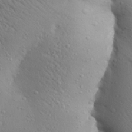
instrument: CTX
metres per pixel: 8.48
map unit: Aa
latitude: 25.7638
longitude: -148.2900
